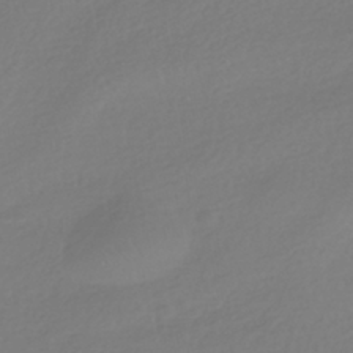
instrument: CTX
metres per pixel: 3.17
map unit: HNhu
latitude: -41.1620
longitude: 96.8786
